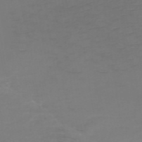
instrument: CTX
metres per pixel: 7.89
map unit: HNb
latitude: -49.5588
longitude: -45.5749
